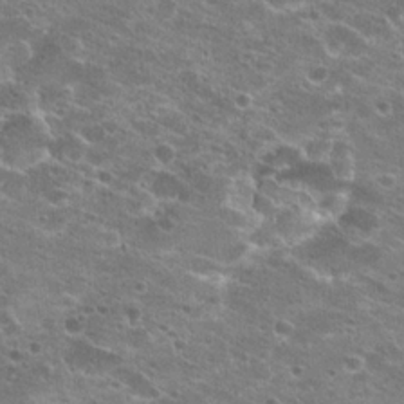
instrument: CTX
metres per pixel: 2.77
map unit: Hto
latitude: 22.7435
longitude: -41.2914
